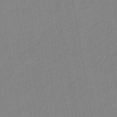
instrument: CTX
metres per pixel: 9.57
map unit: lHb
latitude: -45.0486
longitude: 73.0486
